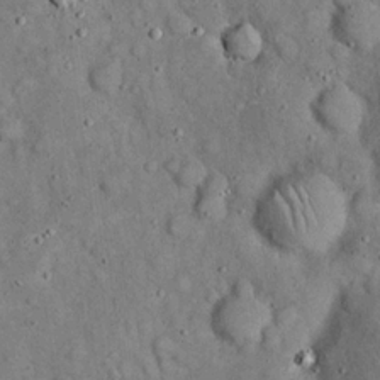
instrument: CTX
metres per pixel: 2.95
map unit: eHh
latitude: 19.7071
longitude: -61.0080
